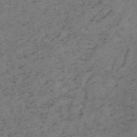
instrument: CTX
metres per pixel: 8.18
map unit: HNb
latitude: -55.1053
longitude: -48.0444
